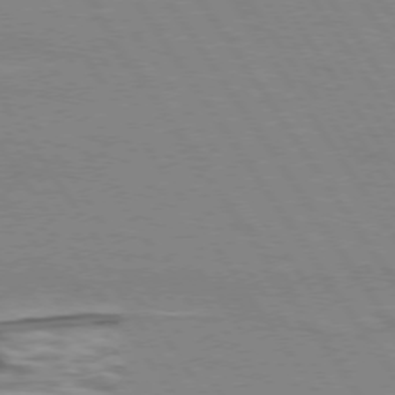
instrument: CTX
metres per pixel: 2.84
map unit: lApd
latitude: 73.6883
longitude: -56.8002
